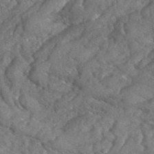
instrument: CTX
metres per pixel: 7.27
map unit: eHh
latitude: 37.1214
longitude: -139.0836
